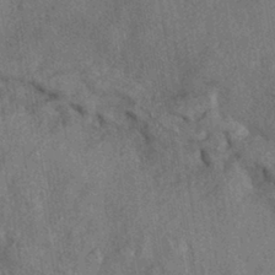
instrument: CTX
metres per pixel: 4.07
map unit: eHh
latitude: -41.4265
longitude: 120.8786
